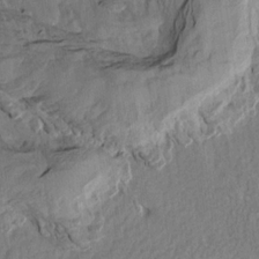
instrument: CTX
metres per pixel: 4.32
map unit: Aa
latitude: 15.7072
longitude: -145.3859
